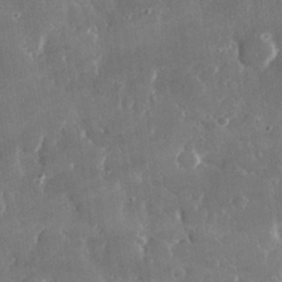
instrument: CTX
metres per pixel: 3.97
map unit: lHvf
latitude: 30.4034
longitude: -93.1592
